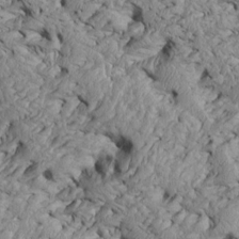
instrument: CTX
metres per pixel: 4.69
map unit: Htu
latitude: -6.5385
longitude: 154.1228
